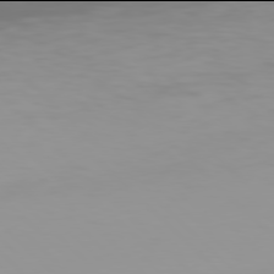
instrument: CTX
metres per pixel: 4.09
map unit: Hpe
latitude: 77.9906
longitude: -167.2726
